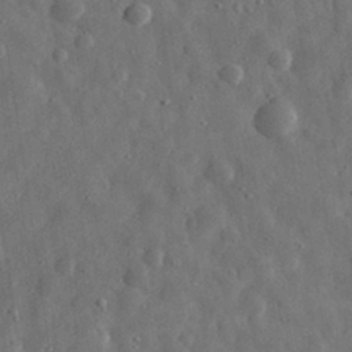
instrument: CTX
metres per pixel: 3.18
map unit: eHh
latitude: 31.3671
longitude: -74.7813
